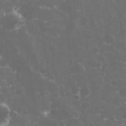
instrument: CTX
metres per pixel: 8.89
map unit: eHh
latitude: 32.8380
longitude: -61.4237
